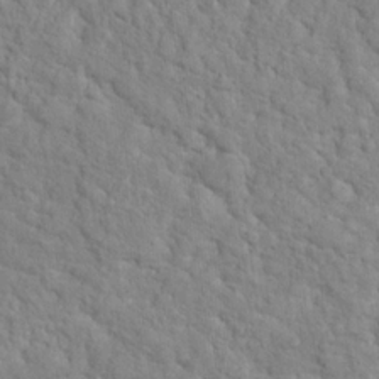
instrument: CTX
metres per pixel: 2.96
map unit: Hto
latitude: 18.0822
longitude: -34.8569
